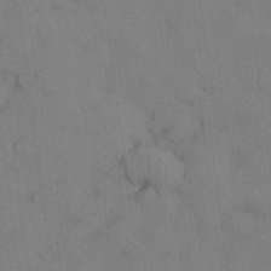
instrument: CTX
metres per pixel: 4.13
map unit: Nhu
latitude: 28.2711
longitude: -71.0647
